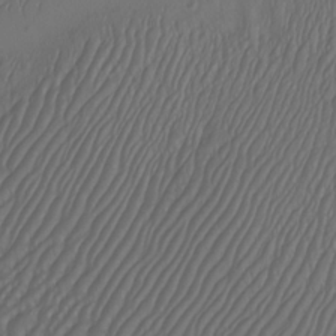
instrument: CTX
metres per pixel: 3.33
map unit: Htu
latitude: -7.2187
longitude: -68.7624
